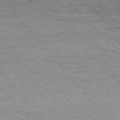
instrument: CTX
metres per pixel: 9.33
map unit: Hpe
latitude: 76.1389
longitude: -137.6316
